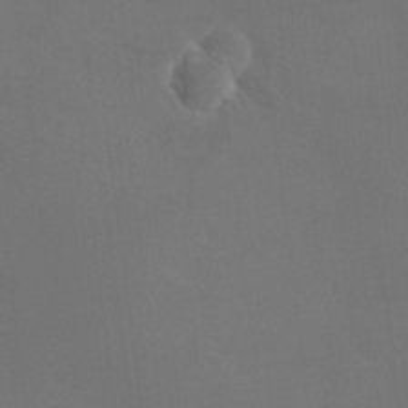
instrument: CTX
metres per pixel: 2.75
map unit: HNhu
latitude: 8.4979
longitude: -0.5168
